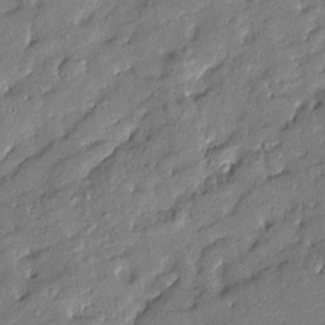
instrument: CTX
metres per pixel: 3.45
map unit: Htu
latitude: -8.2739
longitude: 176.9920
